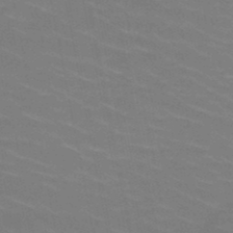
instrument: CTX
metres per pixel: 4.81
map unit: HNb
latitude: -49.5210
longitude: -48.3845
